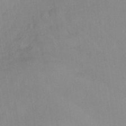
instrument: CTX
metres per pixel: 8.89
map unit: lHb
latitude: -32.4818
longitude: 63.6722
